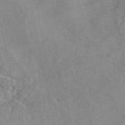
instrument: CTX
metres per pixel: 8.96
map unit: eAb
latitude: 49.7261
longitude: 109.2376
